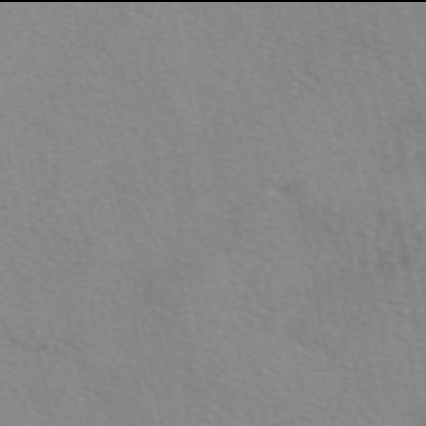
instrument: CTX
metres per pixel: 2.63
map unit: eAb
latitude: 49.9906
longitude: 120.7085
